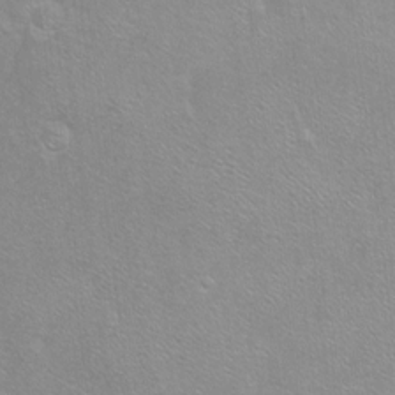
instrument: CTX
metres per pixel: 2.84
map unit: Ht
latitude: -7.0297
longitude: -36.8380
